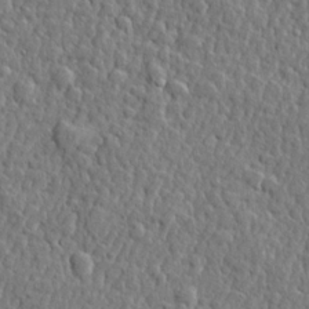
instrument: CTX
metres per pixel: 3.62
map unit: lHvf
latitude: 22.1956
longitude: 143.3887
